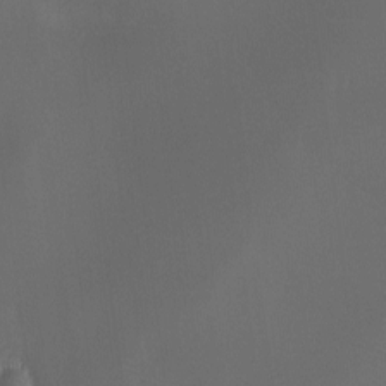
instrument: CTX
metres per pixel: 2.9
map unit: Ave
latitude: -6.9541
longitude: -122.0444
